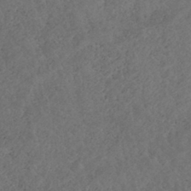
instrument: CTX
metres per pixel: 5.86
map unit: HNhu
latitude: -39.9367
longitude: 104.5762
